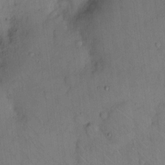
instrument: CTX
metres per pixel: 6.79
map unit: eHh
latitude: 13.7261
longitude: -62.7813
